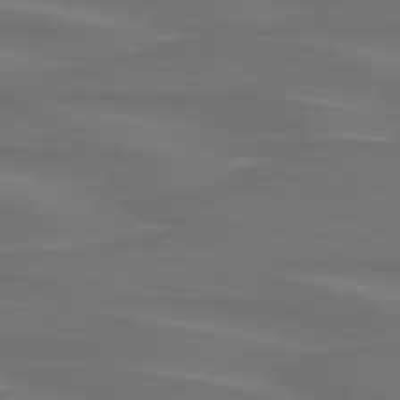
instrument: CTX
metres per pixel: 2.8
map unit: lApd
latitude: 74.8758
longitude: -79.5560
